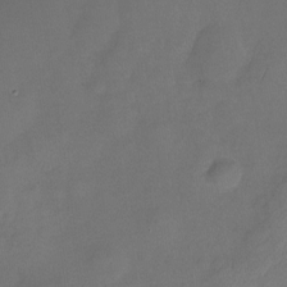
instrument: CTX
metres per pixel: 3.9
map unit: Nhu
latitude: -23.7289
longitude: -69.8017
